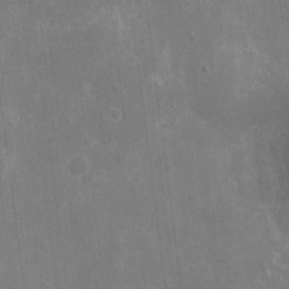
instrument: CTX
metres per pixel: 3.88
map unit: eHh
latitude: 9.3482
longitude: -71.7072
